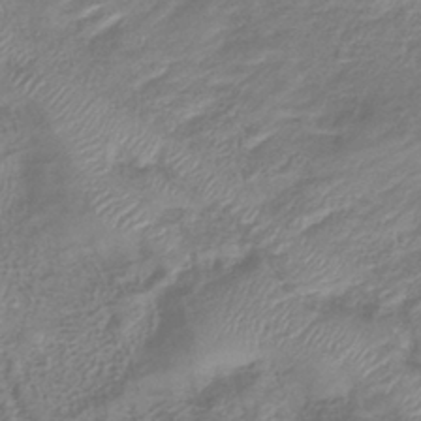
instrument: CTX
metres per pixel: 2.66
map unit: eHb
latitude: -40.3117
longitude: 78.6518
